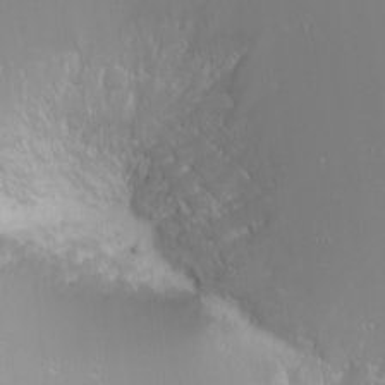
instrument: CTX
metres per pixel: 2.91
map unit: Nhu
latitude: -7.8422
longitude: -74.3278
